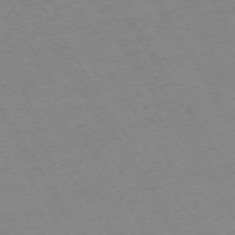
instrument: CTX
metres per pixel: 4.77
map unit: Ap
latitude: -73.5021
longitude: -71.6505
